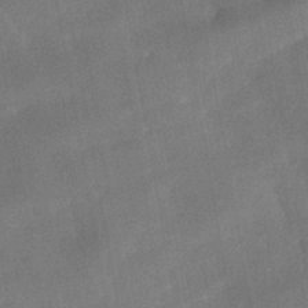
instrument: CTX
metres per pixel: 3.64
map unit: HNhu
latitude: -43.0108
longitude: 91.6722
